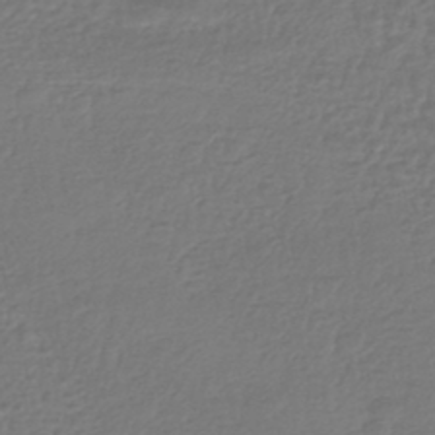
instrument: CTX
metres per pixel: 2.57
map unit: HNhu
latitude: -45.7478
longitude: 96.5196
